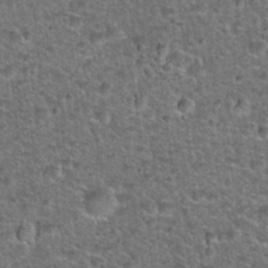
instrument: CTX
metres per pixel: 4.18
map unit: Hto
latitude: 28.1200
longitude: -49.2159
